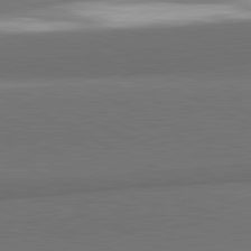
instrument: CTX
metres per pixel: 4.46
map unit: lApd
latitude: 81.8772
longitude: 154.6141
